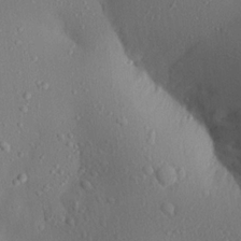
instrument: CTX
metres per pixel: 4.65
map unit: Aa
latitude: 21.9150
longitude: -145.3481
